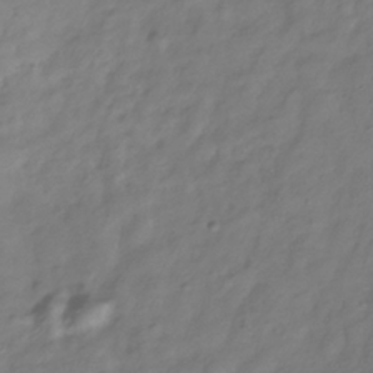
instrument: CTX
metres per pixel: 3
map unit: Hve
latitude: -33.2565
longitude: 90.5385
